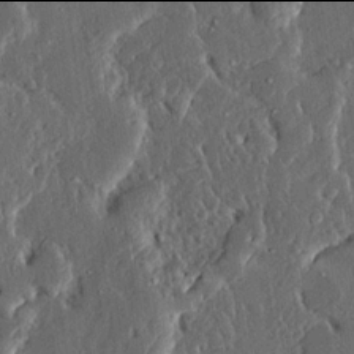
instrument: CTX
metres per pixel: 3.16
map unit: Ave
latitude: 13.9906
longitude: -137.2915
